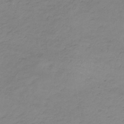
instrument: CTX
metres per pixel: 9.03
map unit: lHb
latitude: -34.2928
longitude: 67.1620
